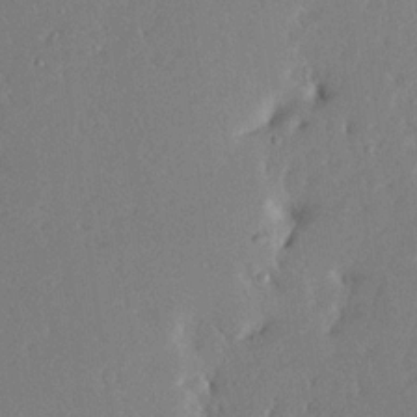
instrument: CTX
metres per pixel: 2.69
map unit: Ave
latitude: 18.1955
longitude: -140.7246
